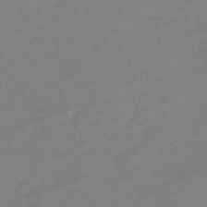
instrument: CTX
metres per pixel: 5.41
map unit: eHb
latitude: -49.3888
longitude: 85.7099
